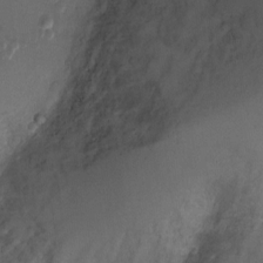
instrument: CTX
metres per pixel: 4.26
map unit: Ht
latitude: 1.1970
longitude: -25.3481
